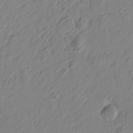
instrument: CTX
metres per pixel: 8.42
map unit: Htu
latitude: 0.5357
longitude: -175.4049
